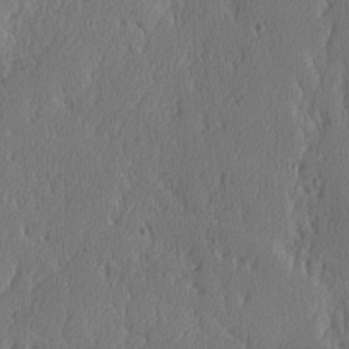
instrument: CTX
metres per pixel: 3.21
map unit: lAvf
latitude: -8.3117
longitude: -112.3278
